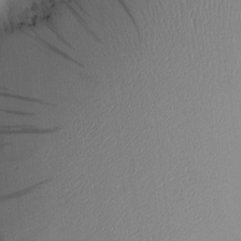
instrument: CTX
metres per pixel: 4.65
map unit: Htu
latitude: -5.0864
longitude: 173.9745
